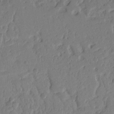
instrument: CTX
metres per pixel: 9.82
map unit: Ht
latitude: 10.4034
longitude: -78.3656
